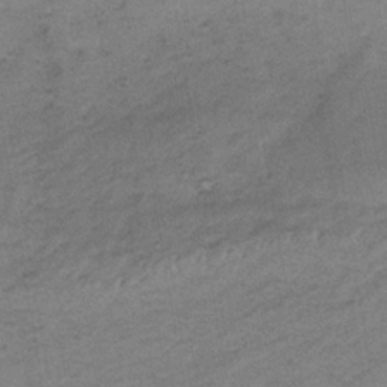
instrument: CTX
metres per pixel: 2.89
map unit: HNb
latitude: -33.3699
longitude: 62.0661
